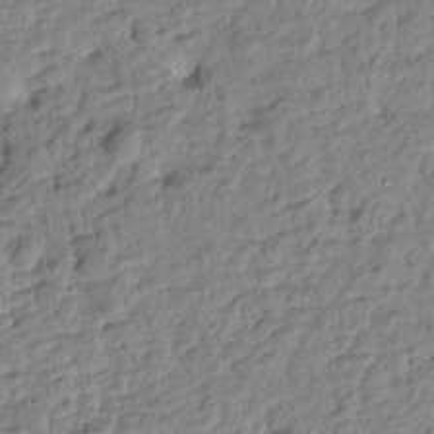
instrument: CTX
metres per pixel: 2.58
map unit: Htu
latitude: -0.9731
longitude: -179.1592
